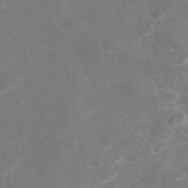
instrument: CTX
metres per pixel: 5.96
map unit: eAb
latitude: 47.9528
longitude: 122.7463
